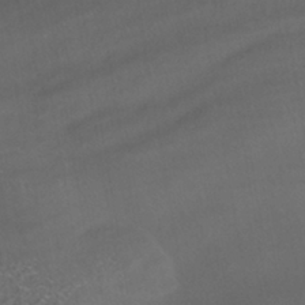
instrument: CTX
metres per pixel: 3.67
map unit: HNhu
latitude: -41.0675
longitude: 100.9352
